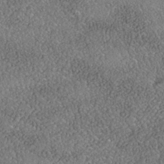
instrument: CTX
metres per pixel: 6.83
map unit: Nhe
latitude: -39.6722
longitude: -117.9150
